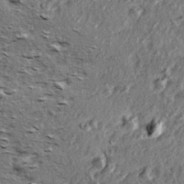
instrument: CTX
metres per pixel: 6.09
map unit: Ave
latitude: 15.7072
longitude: -104.4223
